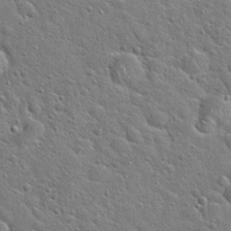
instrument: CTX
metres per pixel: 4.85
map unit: Hto
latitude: 22.3656
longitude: -51.0269
